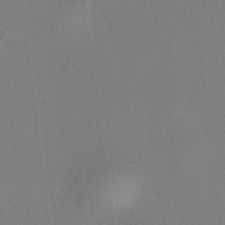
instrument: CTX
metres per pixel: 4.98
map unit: HNhu
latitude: 8.1011
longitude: 14.3118
